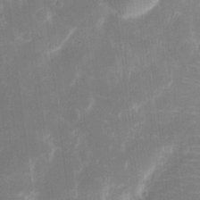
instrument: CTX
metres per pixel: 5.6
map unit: eHh
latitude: 8.8569
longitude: -70.5735
